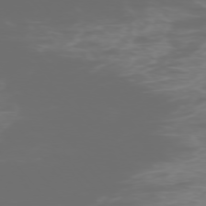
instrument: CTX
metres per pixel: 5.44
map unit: Ap
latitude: -76.4440
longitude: -74.5357
